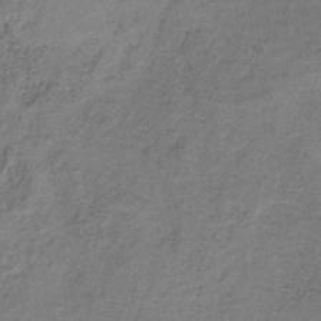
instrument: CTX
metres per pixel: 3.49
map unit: HNb
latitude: -32.2362
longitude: 59.8044
